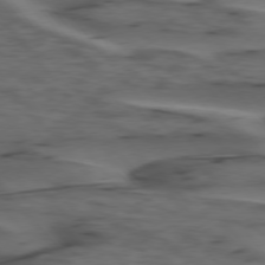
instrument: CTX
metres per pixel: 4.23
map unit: lApd
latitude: 75.8394
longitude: -71.4048
